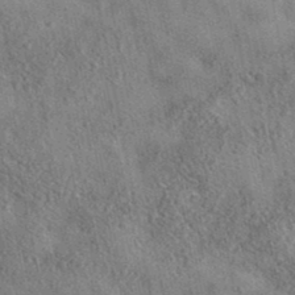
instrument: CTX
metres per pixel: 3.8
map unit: eAb
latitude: 36.1011
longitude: 115.1242
